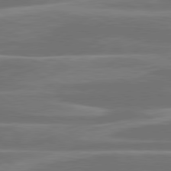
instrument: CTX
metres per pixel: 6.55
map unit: lApd
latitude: 79.9906
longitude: -127.3671
